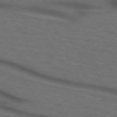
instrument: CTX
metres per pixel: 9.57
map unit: lApd
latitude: 73.7261
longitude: -74.4223
